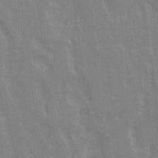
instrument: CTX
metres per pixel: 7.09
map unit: Ave
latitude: 21.3671
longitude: -134.3845
